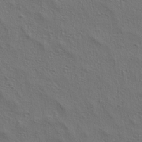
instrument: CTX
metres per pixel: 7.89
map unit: lAa
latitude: 4.7813
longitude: -113.0647
